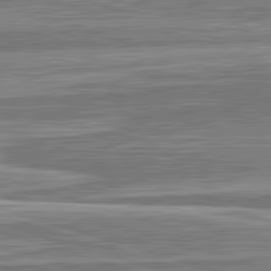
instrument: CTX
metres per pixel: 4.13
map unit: lApd
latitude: 82.8380
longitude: 166.8219
